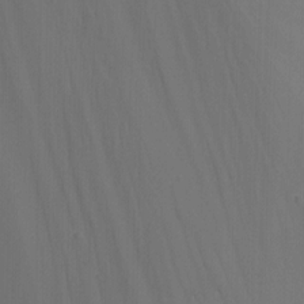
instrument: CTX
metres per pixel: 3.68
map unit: Nhu
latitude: -12.7652
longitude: -65.2348
